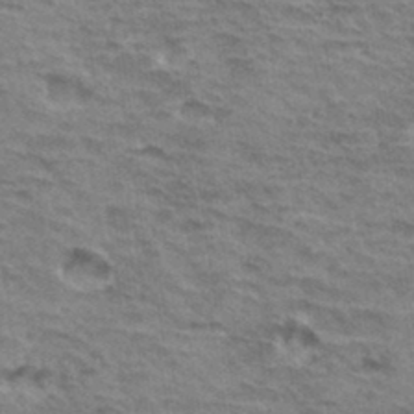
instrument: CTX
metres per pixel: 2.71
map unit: Hto
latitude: 34.7813
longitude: -43.3104
